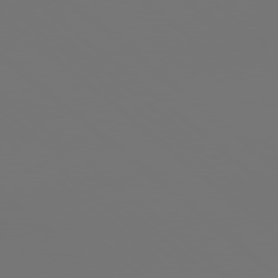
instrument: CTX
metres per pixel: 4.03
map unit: lApd
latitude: 78.8569
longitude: 178.2550
